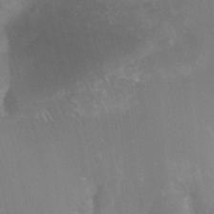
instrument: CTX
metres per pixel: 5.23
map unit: Ht
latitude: -4.0850
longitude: -27.2537
